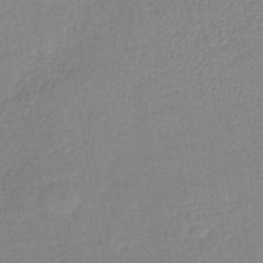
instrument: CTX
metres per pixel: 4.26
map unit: lHb
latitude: -41.1620
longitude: 74.7464
